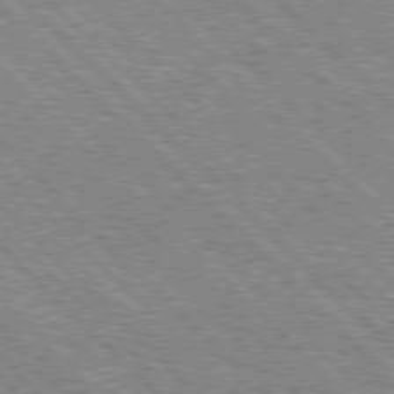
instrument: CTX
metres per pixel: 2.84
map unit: lApd
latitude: 76.7435
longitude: -73.9717
